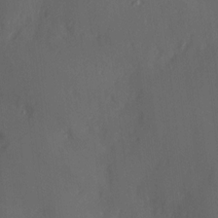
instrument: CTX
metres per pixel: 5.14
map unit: Hve
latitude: 13.0459
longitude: -90.0444
